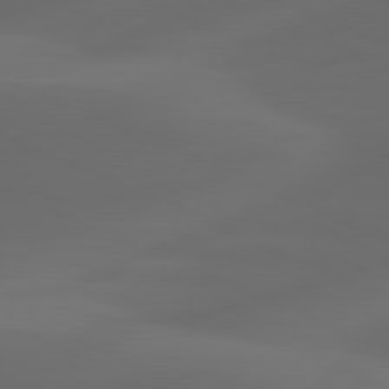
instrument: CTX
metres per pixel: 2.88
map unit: lApd
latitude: 80.9892
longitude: -82.9135
